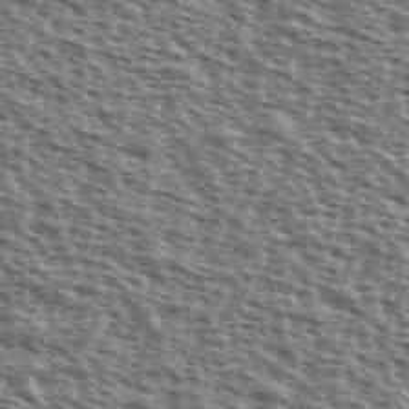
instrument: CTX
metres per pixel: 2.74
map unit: Ave
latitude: 38.1956
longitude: -111.7828
